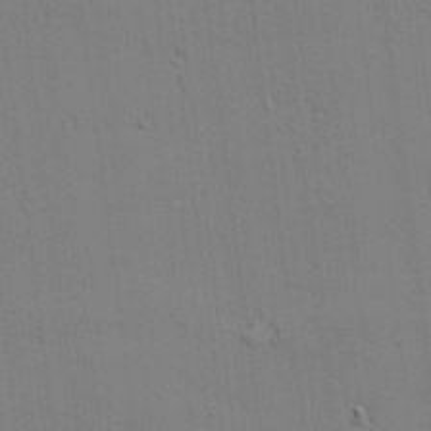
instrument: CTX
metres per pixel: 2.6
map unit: lAvf
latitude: 25.4615
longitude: -111.9528
